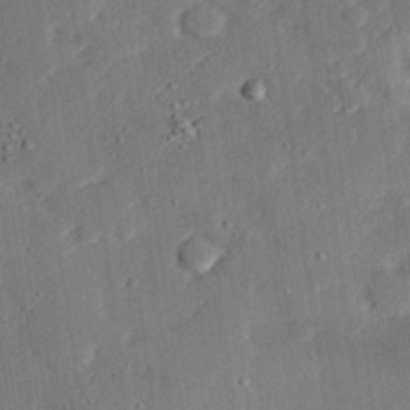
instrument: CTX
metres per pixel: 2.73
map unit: eHh
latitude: 27.3293
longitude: -82.3278
